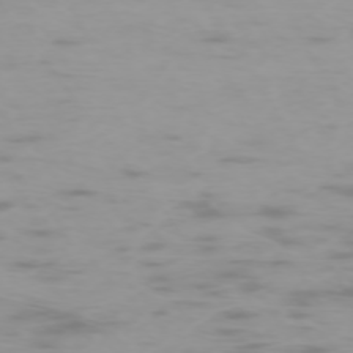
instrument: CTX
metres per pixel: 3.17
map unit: Hpe
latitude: -73.7100
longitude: 4.1794
